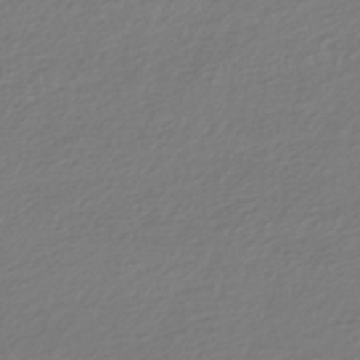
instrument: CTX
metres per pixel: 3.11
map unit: HNhu
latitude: -44.0472
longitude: 96.5007
